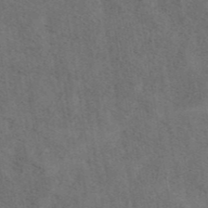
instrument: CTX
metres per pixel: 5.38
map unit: ANa
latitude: 42.9325
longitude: 13.9178
